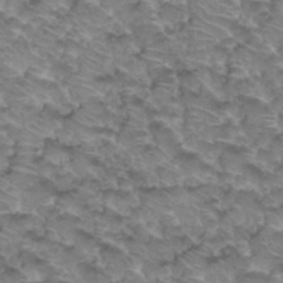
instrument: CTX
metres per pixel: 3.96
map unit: Hto
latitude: 33.6883
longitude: -47.6316
